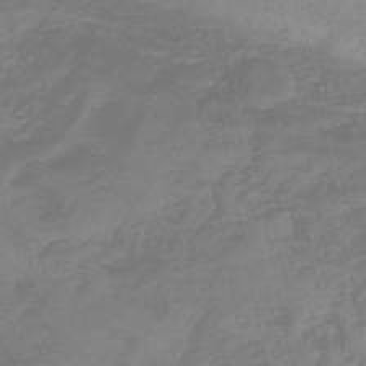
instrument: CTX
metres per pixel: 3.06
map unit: eHb
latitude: -45.4832
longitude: 85.5021
